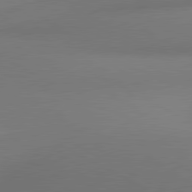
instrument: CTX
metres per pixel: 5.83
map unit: lApd
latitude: 80.8380
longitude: 133.5211
